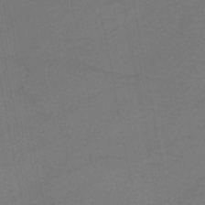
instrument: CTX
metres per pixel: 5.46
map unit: HNhu
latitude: -48.6708
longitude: 100.3306
